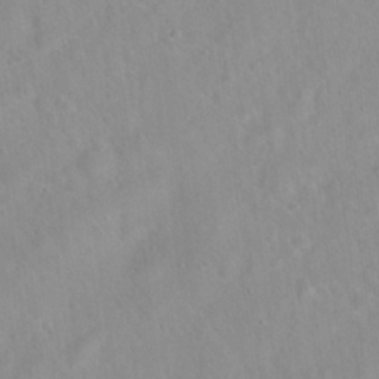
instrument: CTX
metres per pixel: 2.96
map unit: Hto
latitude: 21.5371
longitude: -54.1767
